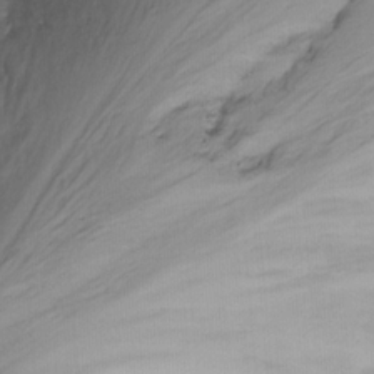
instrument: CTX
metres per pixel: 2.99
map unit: Nhu
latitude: -14.2551
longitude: -52.9514
